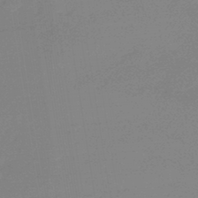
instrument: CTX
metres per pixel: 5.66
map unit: eHb
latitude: -44.8219
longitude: 86.6141
